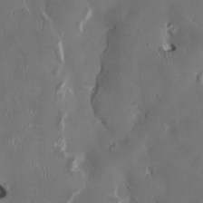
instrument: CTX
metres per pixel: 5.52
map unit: HNhu
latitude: 1.2159
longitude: -4.6679
